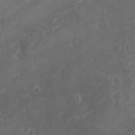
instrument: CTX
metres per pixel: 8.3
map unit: Nhu
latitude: 23.9528
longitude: -59.7450
